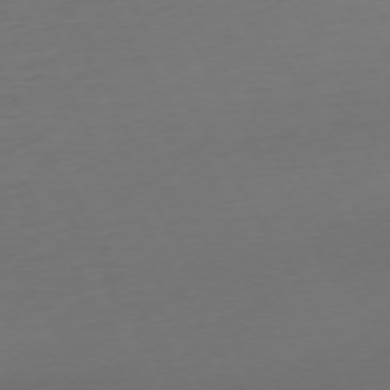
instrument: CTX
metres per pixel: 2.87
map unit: Ap
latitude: -74.8030
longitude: -69.1214
